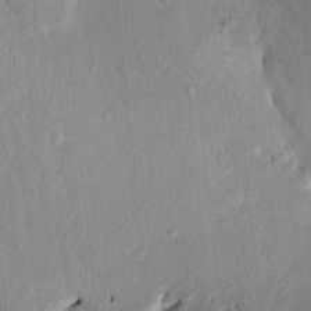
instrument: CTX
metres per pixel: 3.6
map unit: HNhu
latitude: 6.1011
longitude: -0.1766
